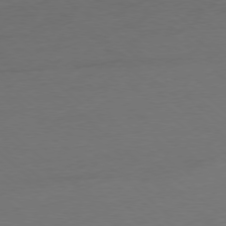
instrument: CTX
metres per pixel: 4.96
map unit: Ap
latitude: -78.3684
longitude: -69.8206
